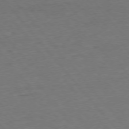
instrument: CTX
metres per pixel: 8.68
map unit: Ap
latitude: -76.3684
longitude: -88.5924
